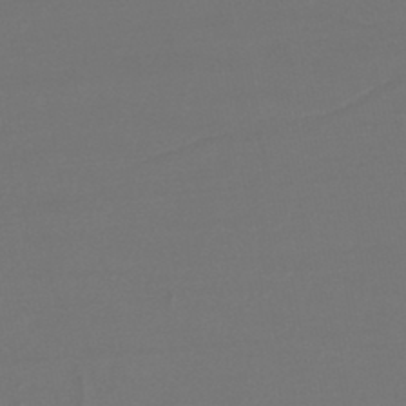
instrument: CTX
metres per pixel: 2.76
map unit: lHb
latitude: -45.4643
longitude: 76.3684
